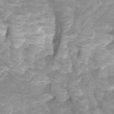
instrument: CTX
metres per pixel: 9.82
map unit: Htu
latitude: -10.2362
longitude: -73.7450
